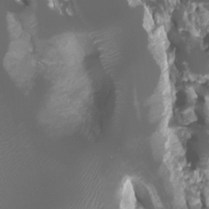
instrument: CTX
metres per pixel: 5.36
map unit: Ht
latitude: -1.0109
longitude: -18.6868
